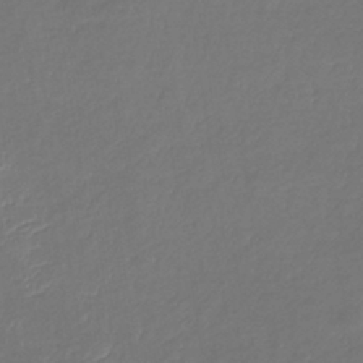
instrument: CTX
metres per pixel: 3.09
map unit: lHb
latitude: -38.9164
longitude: 73.8233
